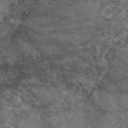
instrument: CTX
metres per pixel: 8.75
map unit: eAb
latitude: 49.6505
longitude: 113.7667
